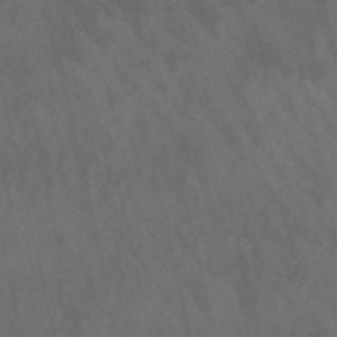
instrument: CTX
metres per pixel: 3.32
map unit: lHb
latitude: -47.6910
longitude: 70.5196
